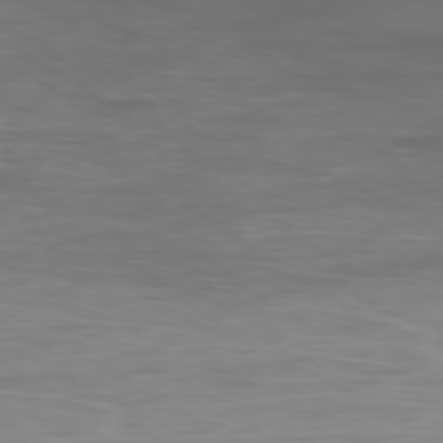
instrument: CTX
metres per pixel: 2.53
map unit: Ap
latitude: -79.5777
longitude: -74.2712
